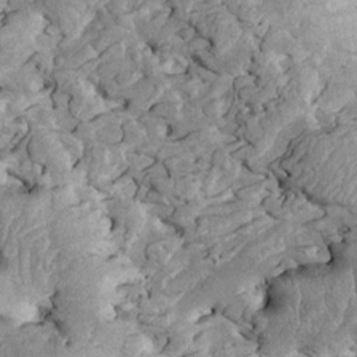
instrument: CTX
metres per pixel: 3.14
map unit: Htu
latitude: -1.9745
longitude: 149.0487
